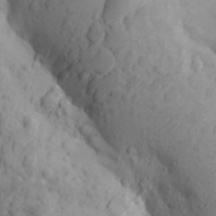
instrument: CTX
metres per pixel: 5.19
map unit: Aa
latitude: 27.0648
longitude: -149.4237
